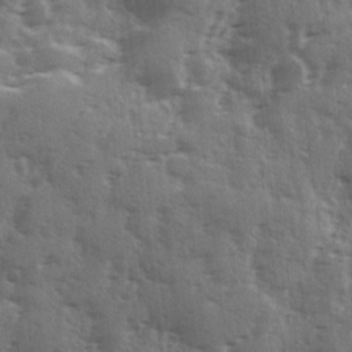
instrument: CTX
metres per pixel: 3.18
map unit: Ave
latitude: 12.3090
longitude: -102.9325
